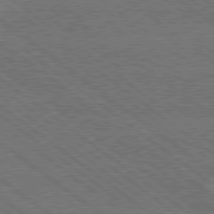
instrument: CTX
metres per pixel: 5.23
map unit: Hpe
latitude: 78.7247
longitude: -161.0458
